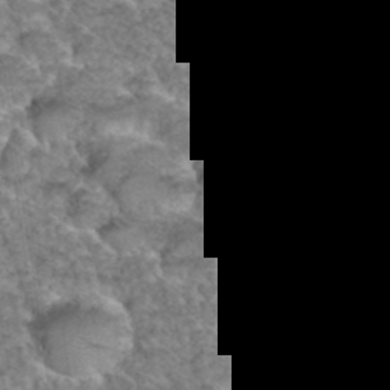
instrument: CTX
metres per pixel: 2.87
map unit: Hto
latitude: 35.7449
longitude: -47.6694
